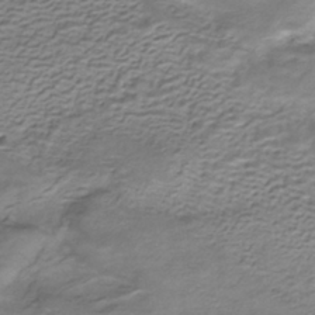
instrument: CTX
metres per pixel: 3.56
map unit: HNhu
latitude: -40.4062
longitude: 108.8597
